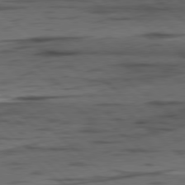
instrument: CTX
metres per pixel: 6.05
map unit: lApd
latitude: 78.7058
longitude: -49.5560
